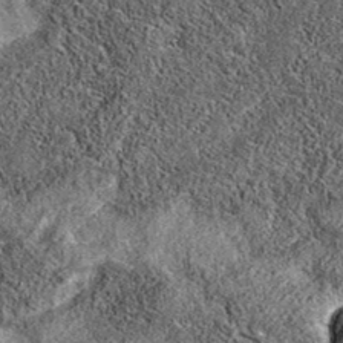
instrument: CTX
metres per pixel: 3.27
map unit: eAb
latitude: 36.2900
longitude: 109.0297
